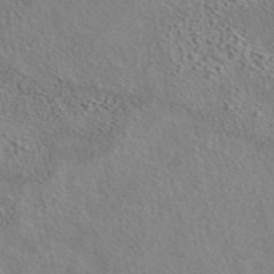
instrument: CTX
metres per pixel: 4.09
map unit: eAb
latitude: 43.1403
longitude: 114.0472
